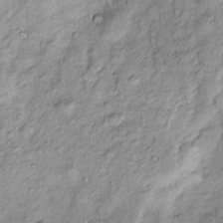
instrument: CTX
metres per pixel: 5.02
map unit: Htu
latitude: -5.1998
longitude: 158.9542
